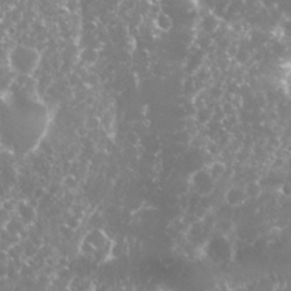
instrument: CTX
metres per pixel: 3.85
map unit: Nhu
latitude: 26.1389
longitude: -60.5357
